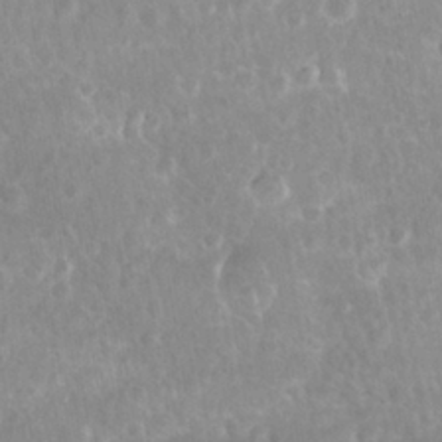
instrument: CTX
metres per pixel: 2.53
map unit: Nhu
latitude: 28.0255
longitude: -65.1025
